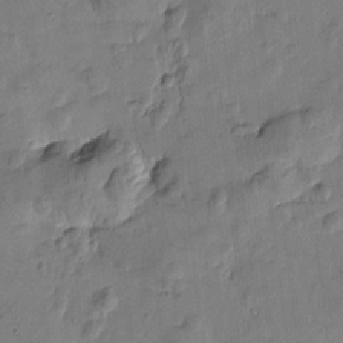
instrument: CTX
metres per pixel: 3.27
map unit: Htu
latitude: -2.5384
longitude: -175.9150
